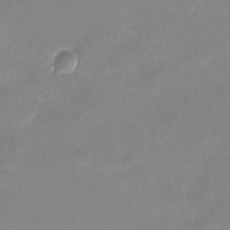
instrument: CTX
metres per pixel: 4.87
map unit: Nhu
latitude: -23.4455
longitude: -70.2900
